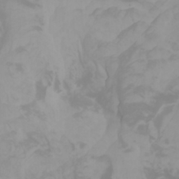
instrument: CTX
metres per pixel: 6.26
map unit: Htu
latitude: -0.5007
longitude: -77.3859
